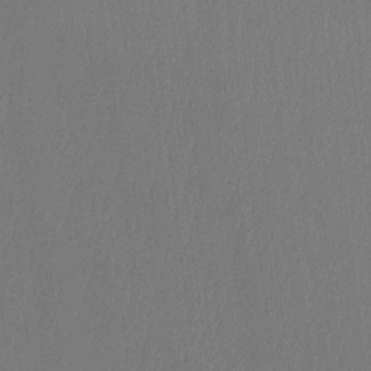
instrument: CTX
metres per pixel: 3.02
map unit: Ht
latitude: -14.8030
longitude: -48.7246
